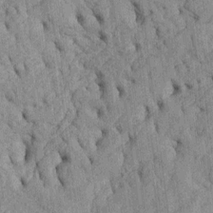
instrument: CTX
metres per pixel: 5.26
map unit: Htu
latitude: -5.5777
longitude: 152.7652
